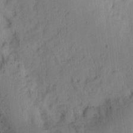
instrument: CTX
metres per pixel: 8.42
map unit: Ht
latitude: 9.7828
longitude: -74.8191
